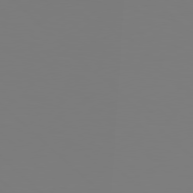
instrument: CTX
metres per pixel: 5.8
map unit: Hpe
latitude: 78.2334
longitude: -162.1389
